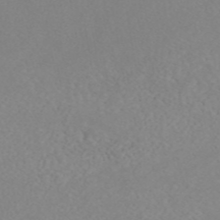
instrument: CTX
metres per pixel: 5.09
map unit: ANa
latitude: 44.8380
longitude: 22.9731
